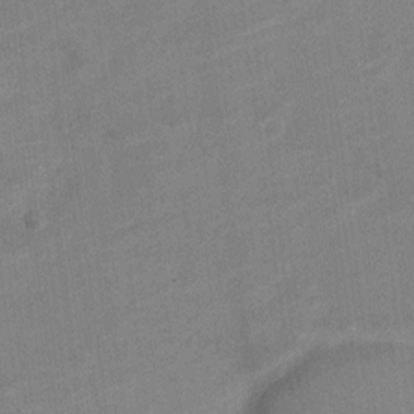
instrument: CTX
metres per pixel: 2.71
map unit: Nve
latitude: -18.9542
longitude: 108.2928
